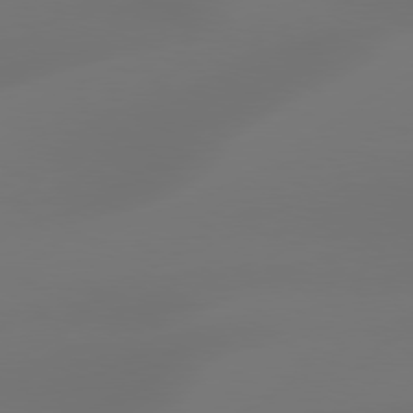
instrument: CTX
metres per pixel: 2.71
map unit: Hpe
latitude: 78.4601
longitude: -128.4412
